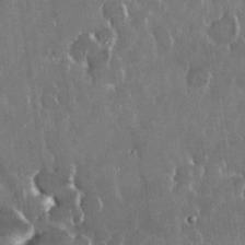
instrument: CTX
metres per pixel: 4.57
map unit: Nhu
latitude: 29.1403
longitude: -62.4223
